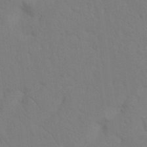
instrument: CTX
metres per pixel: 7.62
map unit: Nhu
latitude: 22.4034
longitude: -73.8962
